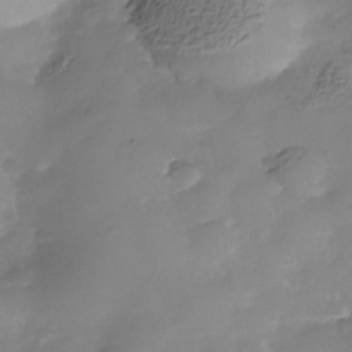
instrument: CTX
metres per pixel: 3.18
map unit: Nhe
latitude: -38.3684
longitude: -116.8947
